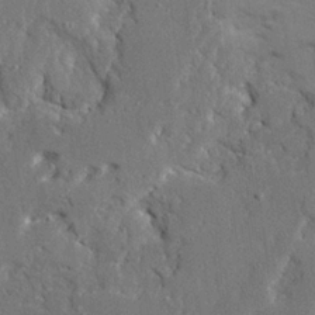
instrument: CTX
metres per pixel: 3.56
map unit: Ave
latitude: 23.1970
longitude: -130.5735
